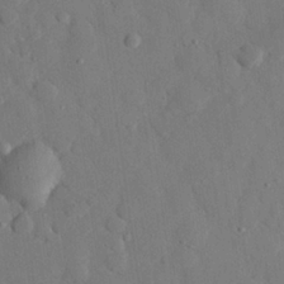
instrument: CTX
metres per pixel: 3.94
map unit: eHh
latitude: 27.2726
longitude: -78.9136
